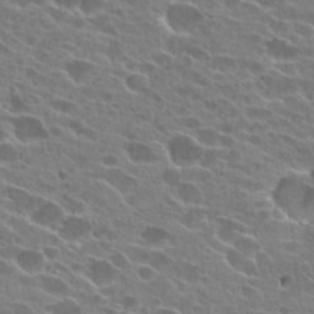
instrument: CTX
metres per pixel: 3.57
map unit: Hto
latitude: 25.1403
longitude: -42.7813
